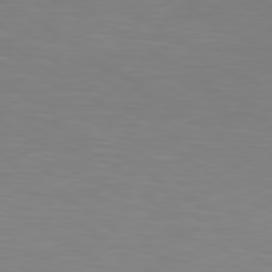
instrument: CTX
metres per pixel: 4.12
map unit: lApd
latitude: 80.1956
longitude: 121.5588
